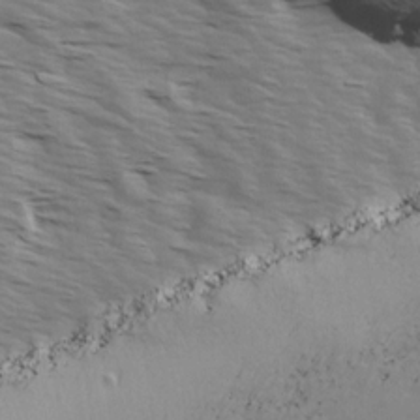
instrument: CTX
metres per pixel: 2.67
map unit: Ave
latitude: 15.1215
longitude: -102.9702
